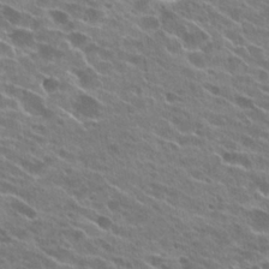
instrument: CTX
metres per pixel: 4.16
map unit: Hto
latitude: 24.4790
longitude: -41.6882
